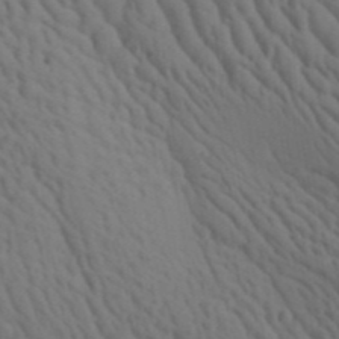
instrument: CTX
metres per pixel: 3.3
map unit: Aa
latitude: 22.7435
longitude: -138.6490
